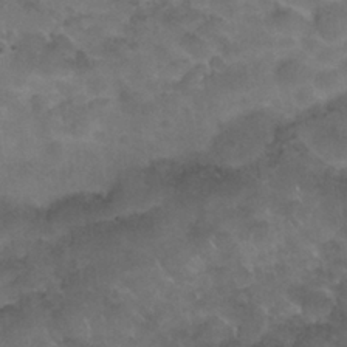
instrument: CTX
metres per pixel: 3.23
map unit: Nhu
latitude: 26.3845
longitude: -53.8017
